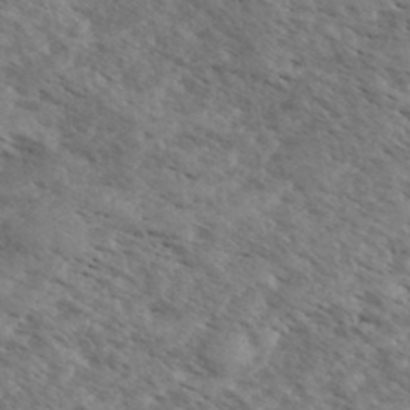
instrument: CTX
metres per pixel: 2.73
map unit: eHh
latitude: 35.0269
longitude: -140.5167
